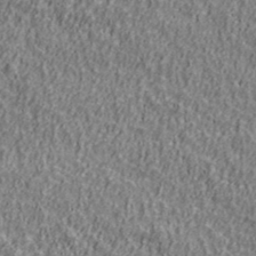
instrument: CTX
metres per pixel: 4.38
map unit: Ave
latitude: 41.4993
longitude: -112.5357
